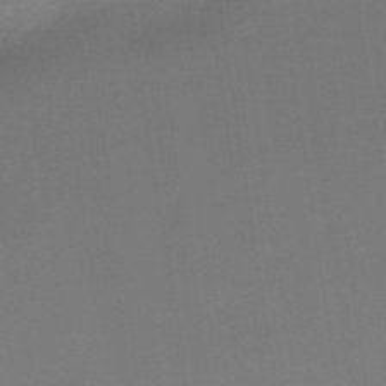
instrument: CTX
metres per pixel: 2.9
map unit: lHb
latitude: -48.7463
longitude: 67.5021
